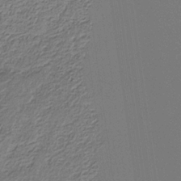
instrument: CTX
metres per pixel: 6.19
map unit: eHb
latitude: -30.3306
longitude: 69.6155
